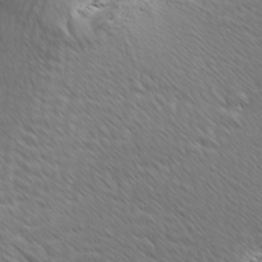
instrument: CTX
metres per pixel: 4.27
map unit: Ave
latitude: 8.1956
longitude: -106.1767
